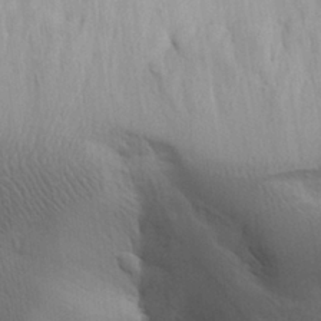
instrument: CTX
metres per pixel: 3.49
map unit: Aa
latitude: 27.0270
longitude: -143.3671
